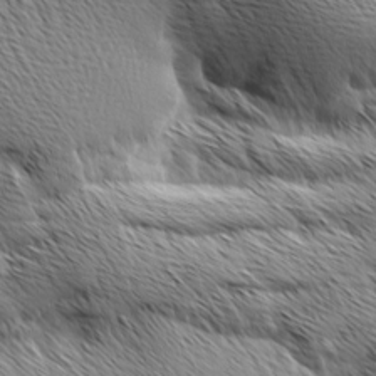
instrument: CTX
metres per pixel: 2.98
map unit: Ave
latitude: 10.0255
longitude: -107.4049
